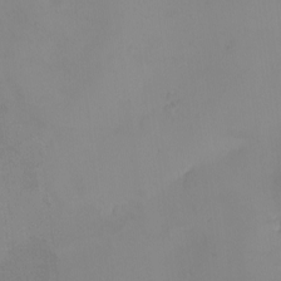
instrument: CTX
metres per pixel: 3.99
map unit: eHh
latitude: -9.2565
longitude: -66.5545
